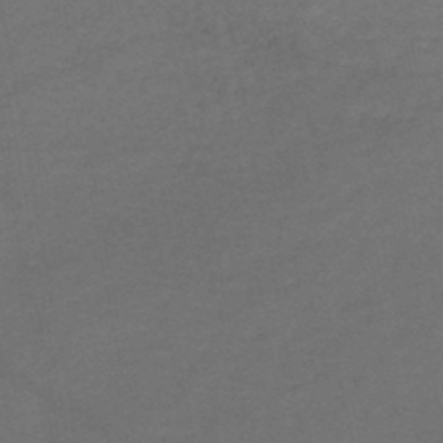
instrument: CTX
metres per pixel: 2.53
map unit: HNhu
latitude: -48.7463
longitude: 100.2361
